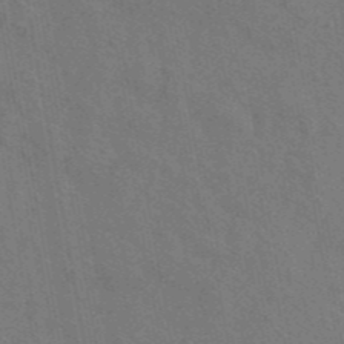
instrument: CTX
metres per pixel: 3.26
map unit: ANa
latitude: 43.6883
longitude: 27.3698
